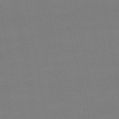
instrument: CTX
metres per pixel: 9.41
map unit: lHb
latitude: -48.1795
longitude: 62.2361
